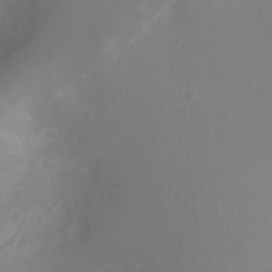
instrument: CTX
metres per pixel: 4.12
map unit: Ht
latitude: -3.8044
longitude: -16.4601
